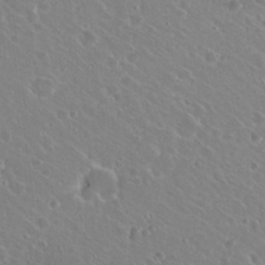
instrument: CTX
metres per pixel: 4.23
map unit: Hto
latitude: 22.5546
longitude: -30.8002
